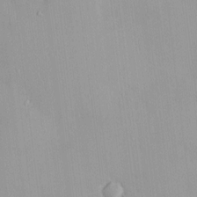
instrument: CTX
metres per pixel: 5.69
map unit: HNhu
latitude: 5.4426
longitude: 2.8596
